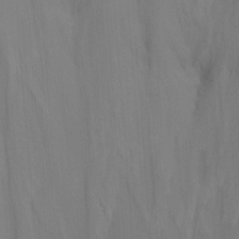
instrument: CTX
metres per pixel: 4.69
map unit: Nhu
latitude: -15.2565
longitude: -56.4789
